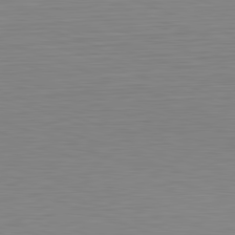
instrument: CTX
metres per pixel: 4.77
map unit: Hpe
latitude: -82.1984
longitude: 9.4643
